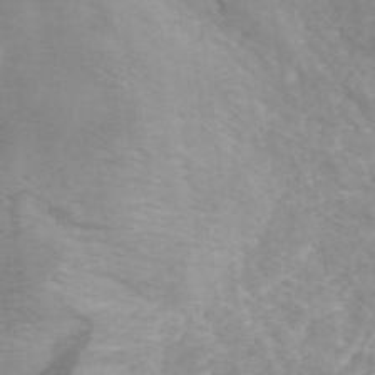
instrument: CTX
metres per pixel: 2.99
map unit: ANa
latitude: 43.9339
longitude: 26.3495
